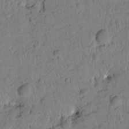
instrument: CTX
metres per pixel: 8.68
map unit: Htu
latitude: 1.2915
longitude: 176.7085
